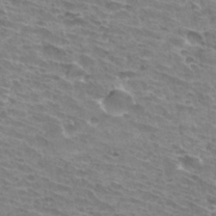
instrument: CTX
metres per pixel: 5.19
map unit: Hto
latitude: 33.1214
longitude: -42.1200
